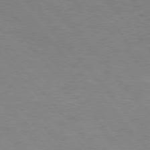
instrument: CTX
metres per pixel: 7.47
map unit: Hpe
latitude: 76.3467
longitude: -151.5560
